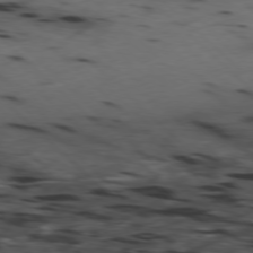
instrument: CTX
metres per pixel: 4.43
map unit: Hpe
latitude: -78.3306
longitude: -18.6490
